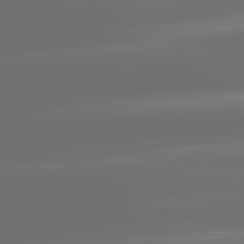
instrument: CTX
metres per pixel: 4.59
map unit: lApd
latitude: 81.1214
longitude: -137.0648
